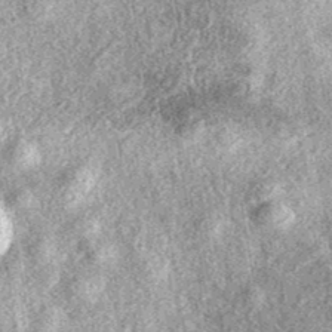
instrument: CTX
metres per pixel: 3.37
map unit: eAb
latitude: 38.6301
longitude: 106.5763
